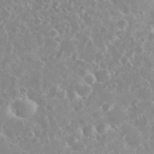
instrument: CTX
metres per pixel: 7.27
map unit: eHh
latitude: 32.1956
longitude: -61.2348
